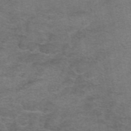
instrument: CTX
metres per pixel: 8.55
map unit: eAb
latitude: 45.7638
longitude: 103.3132
